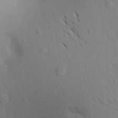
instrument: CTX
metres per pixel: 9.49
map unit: Aa
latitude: 17.5938
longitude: -149.1214
